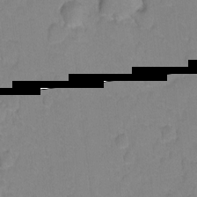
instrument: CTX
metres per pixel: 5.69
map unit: Hto
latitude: 3.9339
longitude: -32.3656
